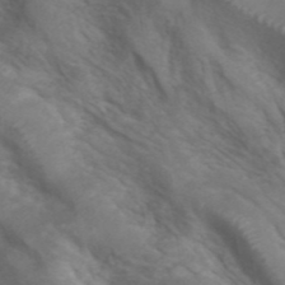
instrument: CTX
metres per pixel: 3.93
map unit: ANa
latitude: 42.2145
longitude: 14.5385
